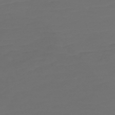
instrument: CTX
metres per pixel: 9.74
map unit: Nve
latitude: -58.5762
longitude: 66.3873
